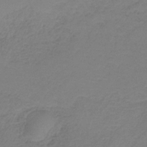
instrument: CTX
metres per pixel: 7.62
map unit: HNb
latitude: -35.4076
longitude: 53.7855
